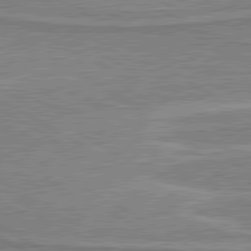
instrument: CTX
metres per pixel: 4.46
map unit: lApd
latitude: 80.6113
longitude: 143.0108
